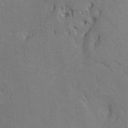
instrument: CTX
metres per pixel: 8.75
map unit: Htu
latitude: -7.1053
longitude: -66.5734
